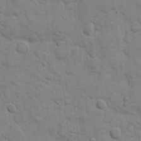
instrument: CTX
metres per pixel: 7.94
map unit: eHh
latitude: 9.3482
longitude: -67.0458
